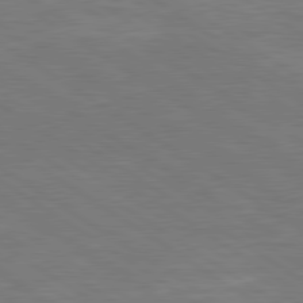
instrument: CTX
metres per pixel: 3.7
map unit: lApd
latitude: 79.7639
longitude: -125.4426
